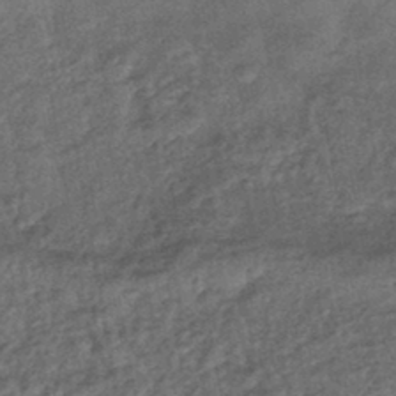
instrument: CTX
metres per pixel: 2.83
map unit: eHb
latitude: -43.3320
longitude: 82.4629
